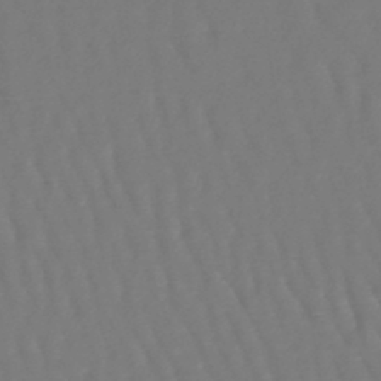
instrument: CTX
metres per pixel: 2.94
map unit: lHb
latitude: -45.5399
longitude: 76.6141
